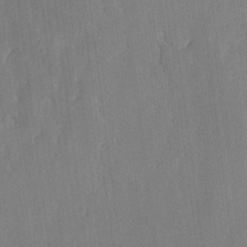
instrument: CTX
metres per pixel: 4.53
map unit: lHvf
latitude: 18.6112
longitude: -112.5546
